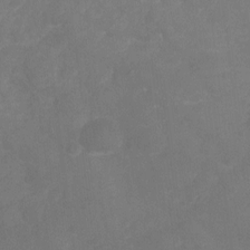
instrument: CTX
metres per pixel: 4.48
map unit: Ht
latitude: -9.4454
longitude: -35.1025
